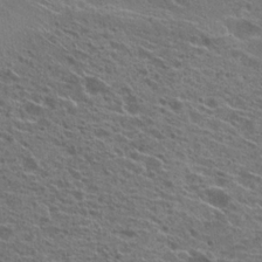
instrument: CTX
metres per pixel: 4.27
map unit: Hto
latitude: 21.5371
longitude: -41.7260
